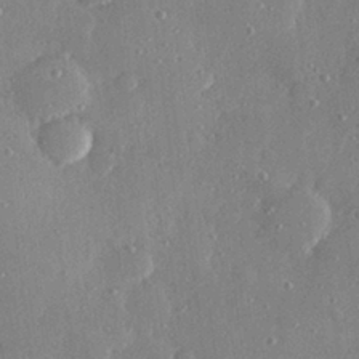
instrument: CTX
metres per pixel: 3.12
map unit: Hve
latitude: 28.8758
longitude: -91.4237
